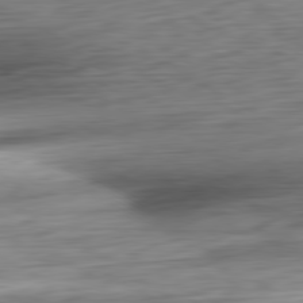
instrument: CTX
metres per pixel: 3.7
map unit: Ap
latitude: -81.0109
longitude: -67.7449
